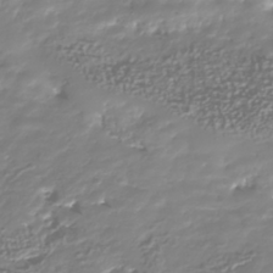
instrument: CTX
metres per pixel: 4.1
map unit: Nhu
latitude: -41.1053
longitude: -83.6882
